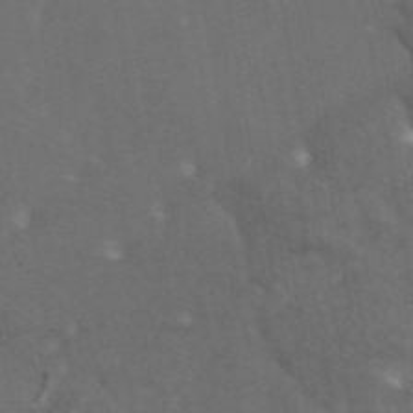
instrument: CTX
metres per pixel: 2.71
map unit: eAb
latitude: 46.1578
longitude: 115.2565
